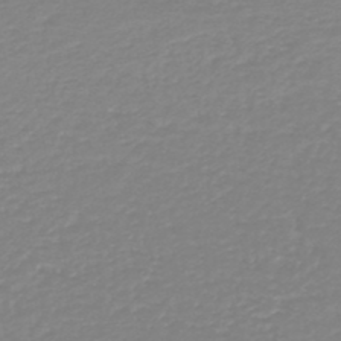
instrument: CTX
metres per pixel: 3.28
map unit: HNb
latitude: -45.1809
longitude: 54.2551
